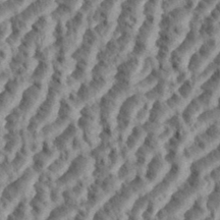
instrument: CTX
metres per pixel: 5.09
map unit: eHh
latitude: 35.1781
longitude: -137.5371
